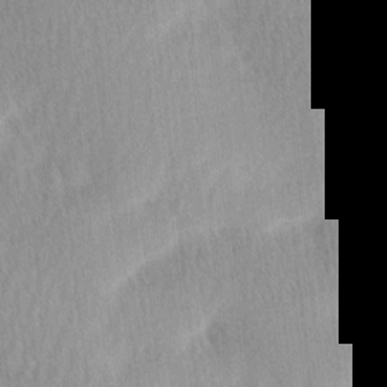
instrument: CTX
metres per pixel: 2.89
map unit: Ave
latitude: 12.0633
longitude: -106.8947
